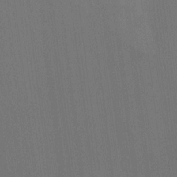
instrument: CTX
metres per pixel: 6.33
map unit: Ht
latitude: -8.6707
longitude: -38.9703
